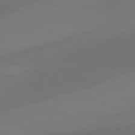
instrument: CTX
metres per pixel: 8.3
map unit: lApd
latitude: 81.3859
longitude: 128.1606
